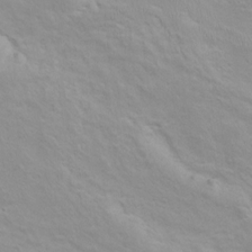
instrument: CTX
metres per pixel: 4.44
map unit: Hto
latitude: 7.9906
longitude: -31.0081
